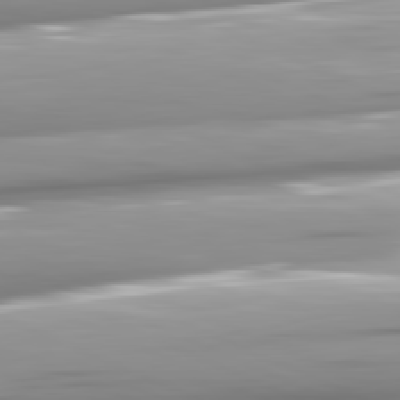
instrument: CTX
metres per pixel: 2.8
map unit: lApd
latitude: 81.7639
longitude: -146.2145
